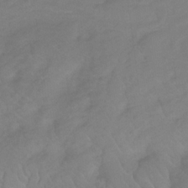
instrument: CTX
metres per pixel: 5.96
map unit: lHb
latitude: -31.8611
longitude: 64.0094
